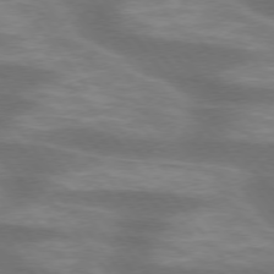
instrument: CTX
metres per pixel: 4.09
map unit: lApd
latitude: 75.3482
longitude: -57.5938
